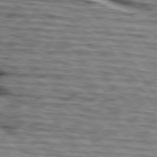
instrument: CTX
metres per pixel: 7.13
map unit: lApd
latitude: 74.4412
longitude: -72.1767
